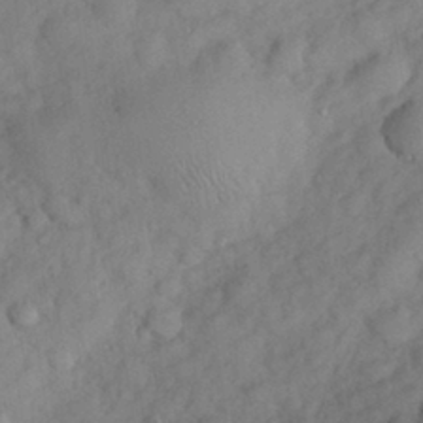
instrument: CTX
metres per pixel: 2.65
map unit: eHh
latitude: 30.3468
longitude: -70.5546
